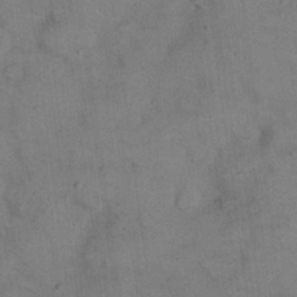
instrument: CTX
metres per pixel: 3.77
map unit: eHh
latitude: 22.0633
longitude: -60.2711
